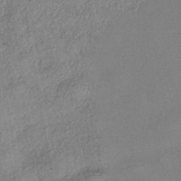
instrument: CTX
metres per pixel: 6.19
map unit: eHh
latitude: -41.9745
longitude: 120.3495
